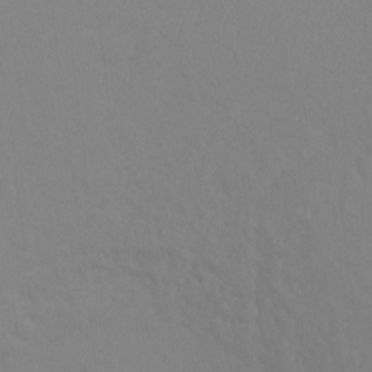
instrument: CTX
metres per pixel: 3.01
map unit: Ht
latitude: -9.7666
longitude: -34.6679
